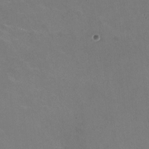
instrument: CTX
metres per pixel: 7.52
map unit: HNhu
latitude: -0.1606
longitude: -2.4034
